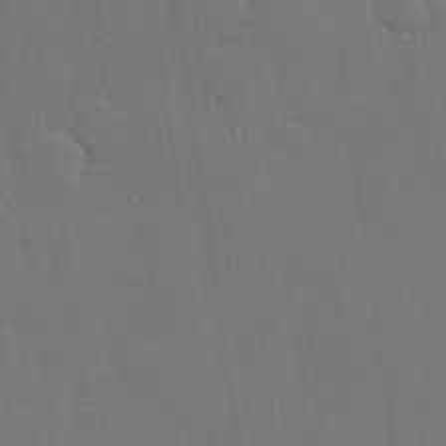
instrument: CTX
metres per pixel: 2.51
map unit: Hve
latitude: 26.8191
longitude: -90.4790
